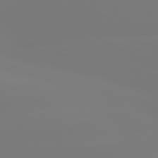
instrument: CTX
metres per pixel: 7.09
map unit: lApd
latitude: 80.9325
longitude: -156.5734
